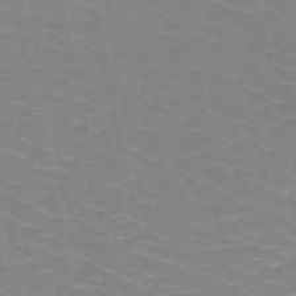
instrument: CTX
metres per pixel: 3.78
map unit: HNb
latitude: -48.3684
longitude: -47.1781
